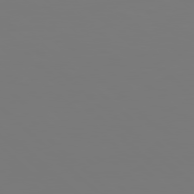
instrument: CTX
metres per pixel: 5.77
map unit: Hpe
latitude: 78.1389
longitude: 178.7463
